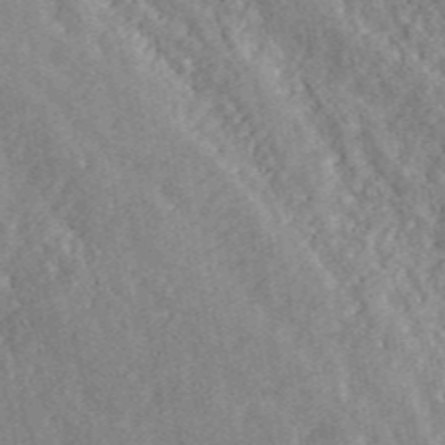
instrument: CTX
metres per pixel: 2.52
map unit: ANa
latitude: 44.6868
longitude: 46.0661
